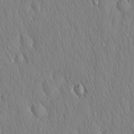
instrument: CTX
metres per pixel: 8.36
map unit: Hto
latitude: 16.4412
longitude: -58.1767
